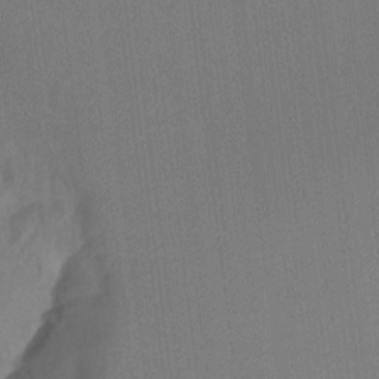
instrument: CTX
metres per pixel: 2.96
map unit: Ht
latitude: -8.4251
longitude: -39.0836
